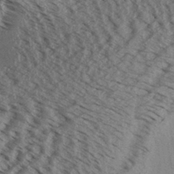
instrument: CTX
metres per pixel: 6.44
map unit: Aa
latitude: 32.3089
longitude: -138.2333
